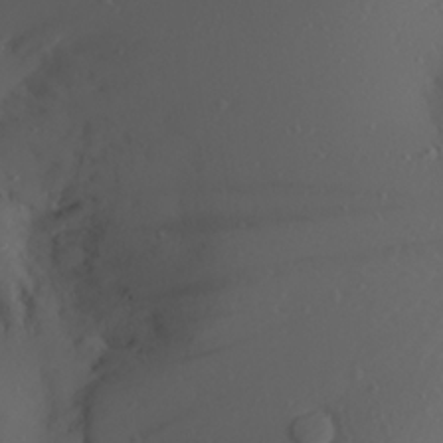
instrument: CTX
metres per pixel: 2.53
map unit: Aa
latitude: 21.6505
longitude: -146.7436
